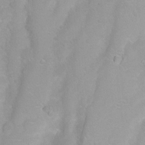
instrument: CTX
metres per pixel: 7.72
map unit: Nhu
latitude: 3.9339
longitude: -24.9135
